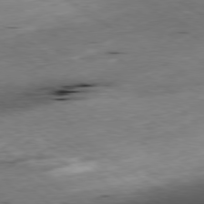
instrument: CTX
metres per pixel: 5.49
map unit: Ap
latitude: -79.6533
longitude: -91.4049
